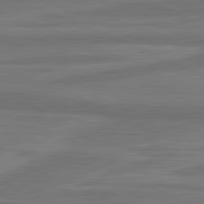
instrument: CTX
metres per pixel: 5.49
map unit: lApd
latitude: 81.9528
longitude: -170.7057
